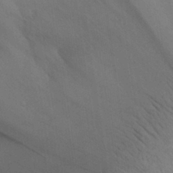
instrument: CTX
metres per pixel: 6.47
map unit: Aa
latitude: 30.5357
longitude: -145.1025
